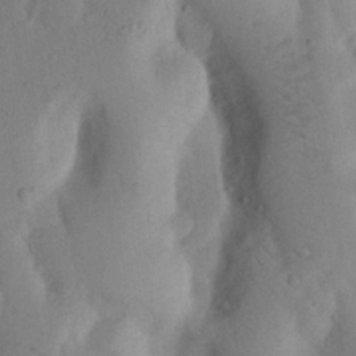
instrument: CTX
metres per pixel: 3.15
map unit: Nhu
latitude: 17.9528
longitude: -75.7639
